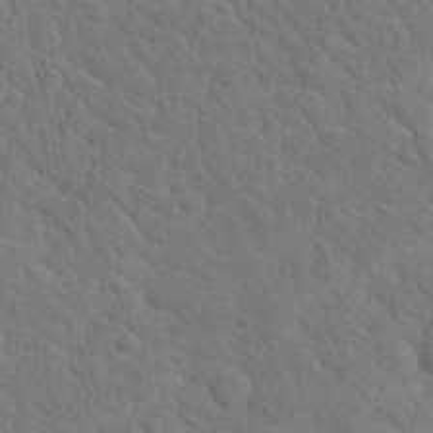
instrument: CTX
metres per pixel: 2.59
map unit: Hto
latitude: 18.8002
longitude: -35.1214
